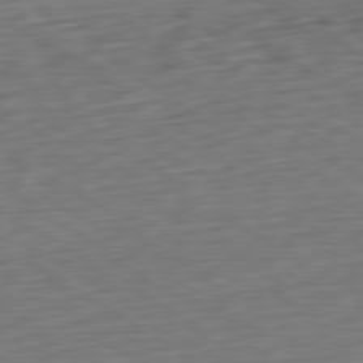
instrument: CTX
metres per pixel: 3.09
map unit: Ap
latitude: -80.5007
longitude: -69.4616
